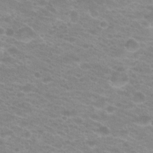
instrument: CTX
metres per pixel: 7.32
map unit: Hto
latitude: 20.4790
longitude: -37.2726
